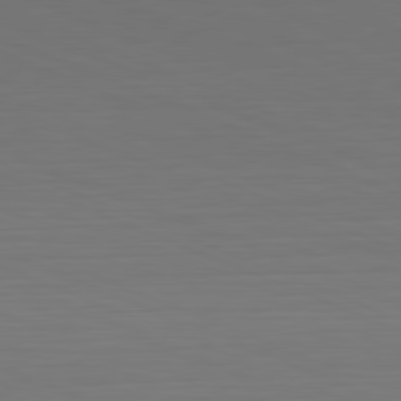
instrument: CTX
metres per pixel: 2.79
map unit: Hpe
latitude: -82.0661
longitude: 20.5762
